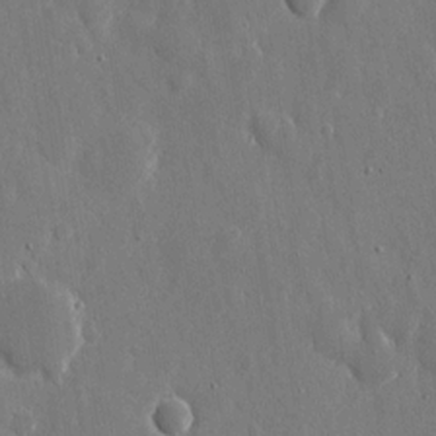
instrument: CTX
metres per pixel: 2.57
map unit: eHh
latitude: 11.4427
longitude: -69.8961
